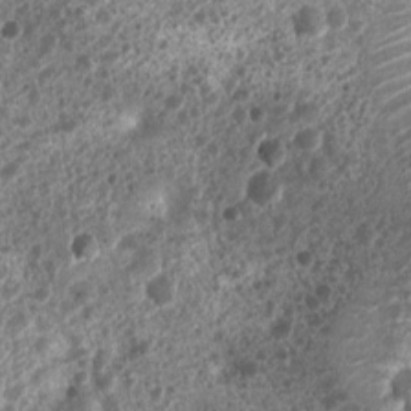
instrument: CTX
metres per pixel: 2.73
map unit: Nhu
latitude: 6.8758
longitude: -21.8583
